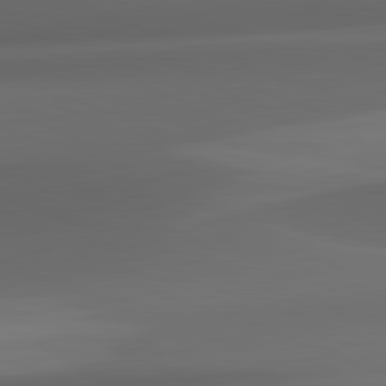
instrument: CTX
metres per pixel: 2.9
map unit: lApd
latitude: 82.3089
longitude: 142.6518
